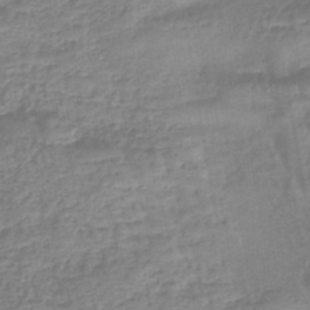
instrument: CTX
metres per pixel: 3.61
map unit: eHb
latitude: -44.1417
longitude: 81.8423
